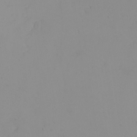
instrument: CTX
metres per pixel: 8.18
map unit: eHh
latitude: -5.2942
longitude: -80.4412
